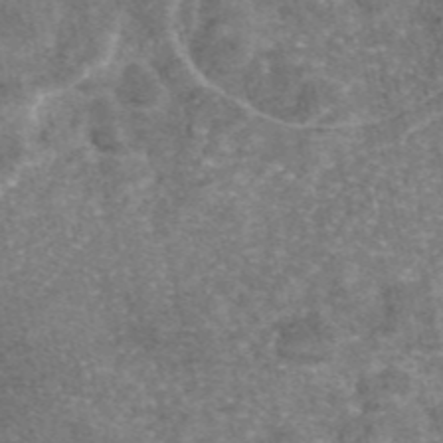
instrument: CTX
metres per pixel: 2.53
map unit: eAb
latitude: 46.4034
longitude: 105.3509
